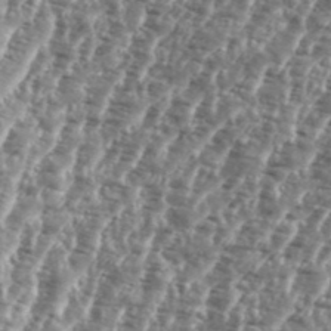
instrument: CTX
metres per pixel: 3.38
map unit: eHh
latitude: 35.4615
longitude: -135.6883
